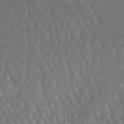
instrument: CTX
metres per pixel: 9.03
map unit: lHb
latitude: -47.6344
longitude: 76.5196
